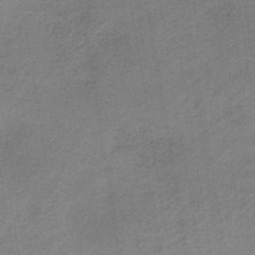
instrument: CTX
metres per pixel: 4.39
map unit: HNb
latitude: -33.4455
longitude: 57.2187
